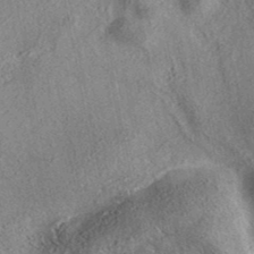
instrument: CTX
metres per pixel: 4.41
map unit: eAb
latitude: 36.9136
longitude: 112.7085
